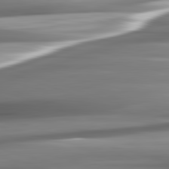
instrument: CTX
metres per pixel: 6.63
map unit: lApd
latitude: 82.4412
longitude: -140.6301
